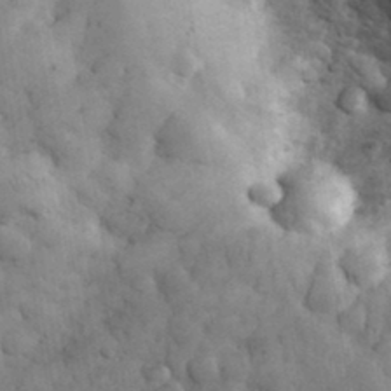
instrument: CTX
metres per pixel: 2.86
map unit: eHh
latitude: 33.2159
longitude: -67.6505
